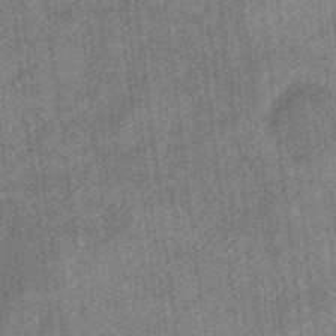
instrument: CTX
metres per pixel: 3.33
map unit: eHb
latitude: -35.8611
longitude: 79.2565
